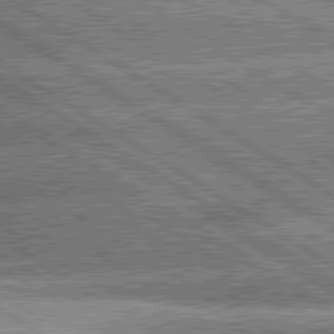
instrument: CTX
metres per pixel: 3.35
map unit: lApd
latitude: 80.2145
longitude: -151.7260
